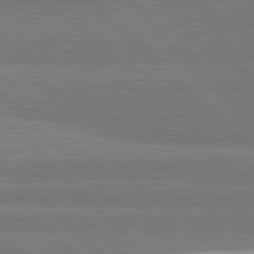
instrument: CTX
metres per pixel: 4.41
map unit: lApd
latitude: 82.0444
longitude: 163.0297
